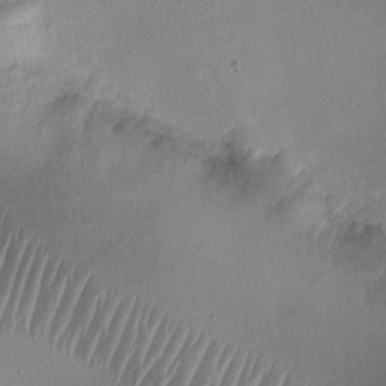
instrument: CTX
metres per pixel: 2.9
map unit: Ht
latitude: -3.1053
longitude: -19.4615
